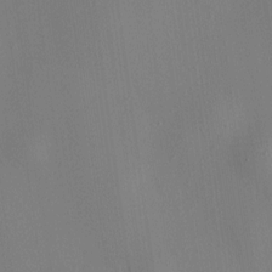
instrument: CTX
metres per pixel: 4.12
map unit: HNhu
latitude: 8.4790
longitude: 14.7275
